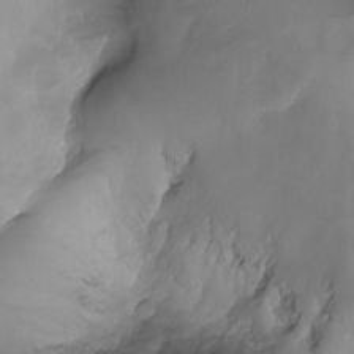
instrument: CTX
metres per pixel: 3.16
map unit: Aa
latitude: -13.4455
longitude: -67.0269
